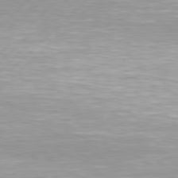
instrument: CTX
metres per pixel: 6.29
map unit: Hpe
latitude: 77.8583
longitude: -131.9717
